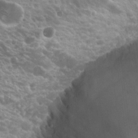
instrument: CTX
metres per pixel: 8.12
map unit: Hto
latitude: 21.6505
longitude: -31.6883
